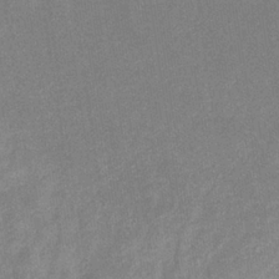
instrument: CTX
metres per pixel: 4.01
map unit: eHb
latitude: -33.6155
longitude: 73.1242
